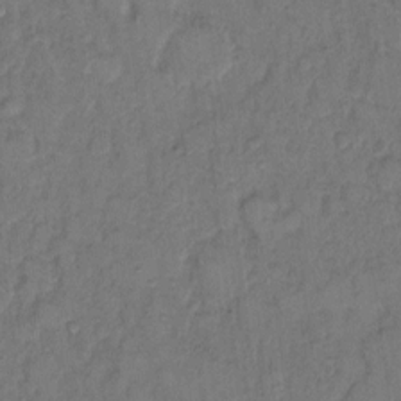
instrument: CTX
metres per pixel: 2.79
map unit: eHh
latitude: 8.9514
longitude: -62.2334
